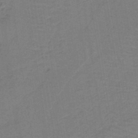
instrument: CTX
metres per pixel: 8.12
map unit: lHb
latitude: -42.2739
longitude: 53.1998
